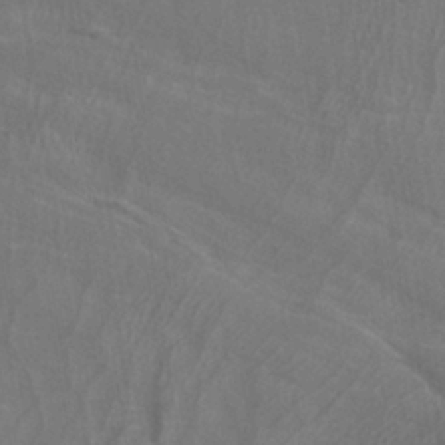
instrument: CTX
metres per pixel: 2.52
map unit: ANa
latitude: -37.4076
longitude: 95.5966
